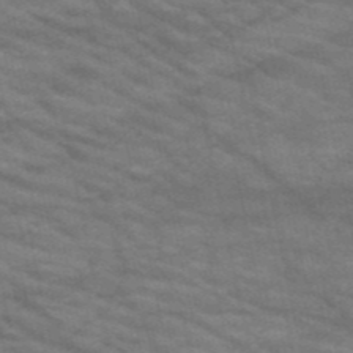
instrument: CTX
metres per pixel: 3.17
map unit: HNb
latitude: -53.0864
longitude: -44.0444
